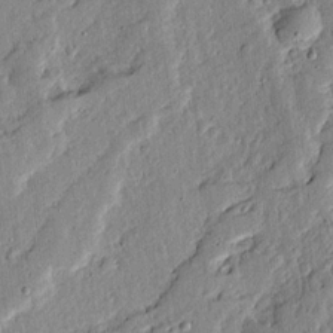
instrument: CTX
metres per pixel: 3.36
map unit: Ave
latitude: 13.1592
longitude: -134.7813
